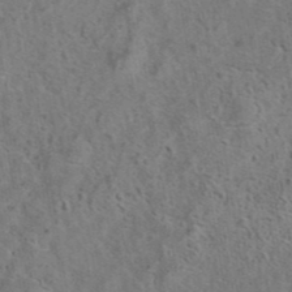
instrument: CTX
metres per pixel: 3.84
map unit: eAb
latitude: 41.6315
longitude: 104.4251
